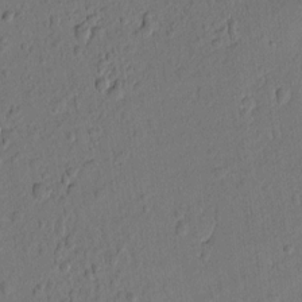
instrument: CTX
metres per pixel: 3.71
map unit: lAvf
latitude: 8.3467
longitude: 166.3306
